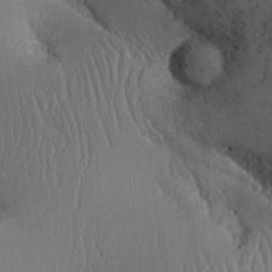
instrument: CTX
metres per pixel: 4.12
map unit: Aa
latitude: 26.7624
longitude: -134.3845
